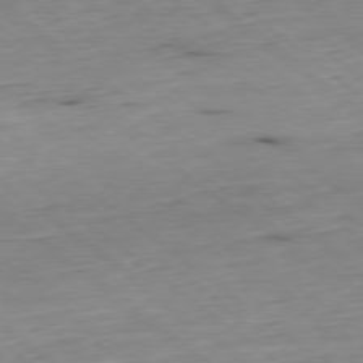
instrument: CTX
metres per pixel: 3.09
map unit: Hpe
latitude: -78.7274
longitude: 11.5021
